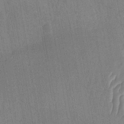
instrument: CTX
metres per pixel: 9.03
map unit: Ht
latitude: -11.0487
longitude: -21.8773
